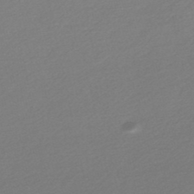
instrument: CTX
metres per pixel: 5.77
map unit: lHb
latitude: -47.2565
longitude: 60.5574
